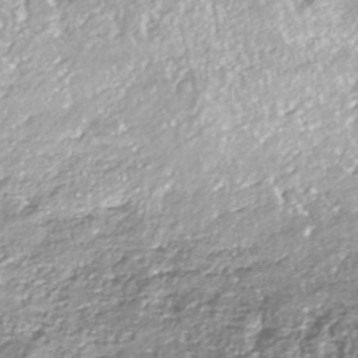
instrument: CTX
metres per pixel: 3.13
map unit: ANa
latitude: -42.5762
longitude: 108.0094
